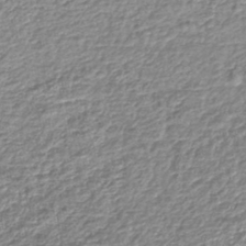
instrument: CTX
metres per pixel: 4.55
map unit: lHb
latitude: -43.4454
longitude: 68.8408
